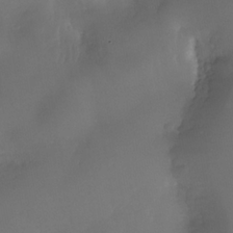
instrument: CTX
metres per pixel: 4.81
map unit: Nhe
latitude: -35.5399
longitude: -130.9892
